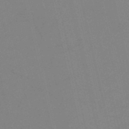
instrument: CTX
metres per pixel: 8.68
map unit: HNb
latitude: -53.0864
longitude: -47.7261
